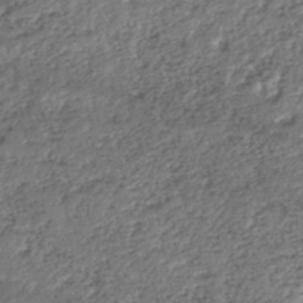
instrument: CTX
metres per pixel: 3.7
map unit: ANa
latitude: -42.5951
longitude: 109.0297
